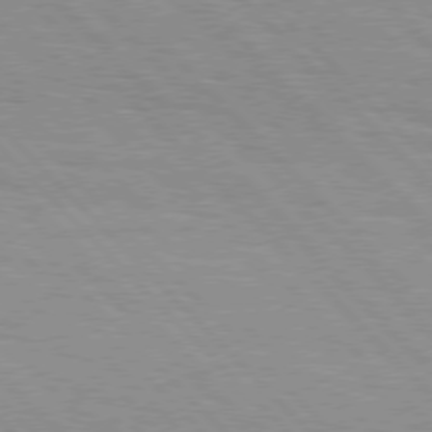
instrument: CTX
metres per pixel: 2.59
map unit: Hpe
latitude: 76.4979
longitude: -154.9703
